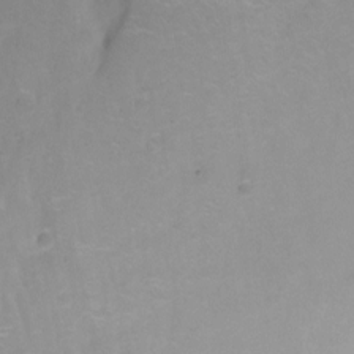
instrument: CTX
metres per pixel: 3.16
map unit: Hto
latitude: -11.1242
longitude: -39.7827
